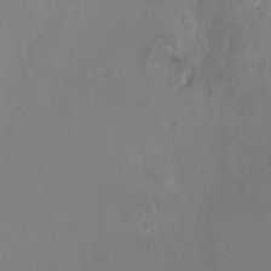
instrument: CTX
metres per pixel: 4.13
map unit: HNhu
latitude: 8.1956
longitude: -1.5749
